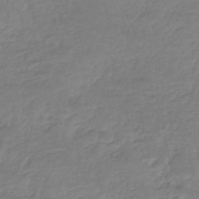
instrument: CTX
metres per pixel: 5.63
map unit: lHb
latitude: -41.0864
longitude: 68.7085
